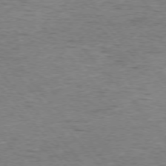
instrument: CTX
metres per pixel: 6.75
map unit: Ap
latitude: -76.3495
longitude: -95.5182
